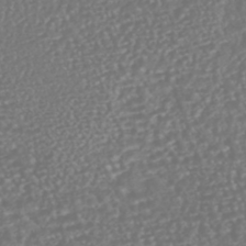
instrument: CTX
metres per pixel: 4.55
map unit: HNhu
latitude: -46.1794
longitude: 105.1998
